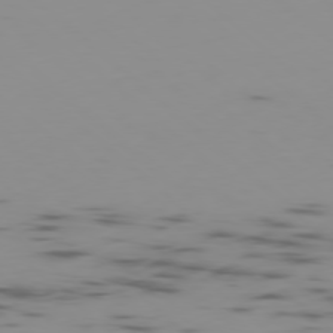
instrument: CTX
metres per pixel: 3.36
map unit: Hpe
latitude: -78.2172
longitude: 15.8234
